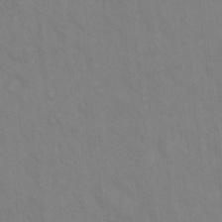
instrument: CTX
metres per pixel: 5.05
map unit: Hto
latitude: 13.9339
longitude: -57.7071
